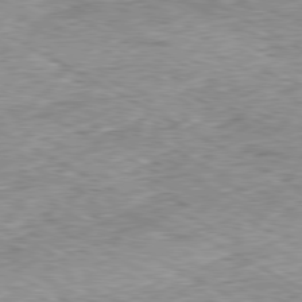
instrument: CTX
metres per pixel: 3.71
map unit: Ap
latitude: -80.5952
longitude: -48.0822
